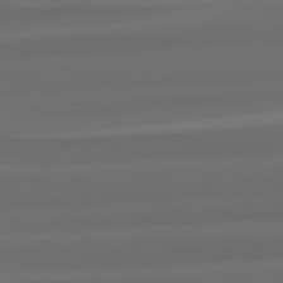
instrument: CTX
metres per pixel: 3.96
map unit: lApd
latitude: 82.3089
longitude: -172.8569
